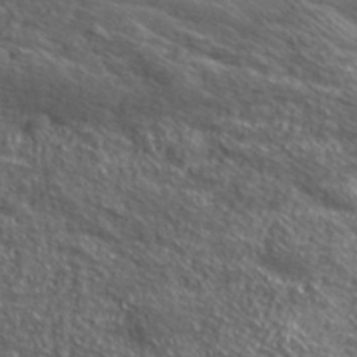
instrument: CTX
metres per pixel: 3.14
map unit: lHvf
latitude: 38.5168
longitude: -87.5749
